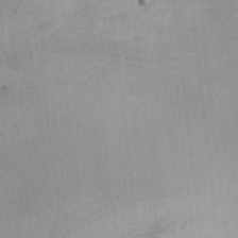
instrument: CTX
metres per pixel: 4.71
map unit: Nhu
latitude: -8.4440
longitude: -66.4979
